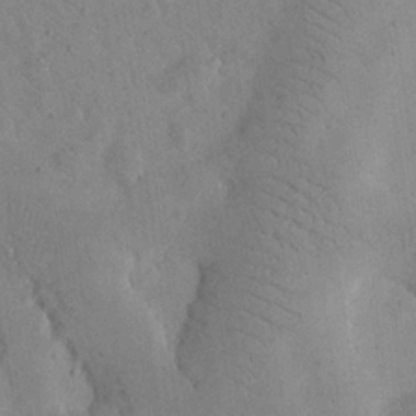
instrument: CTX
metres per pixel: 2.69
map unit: eHh
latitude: 24.3278
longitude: -67.3481
